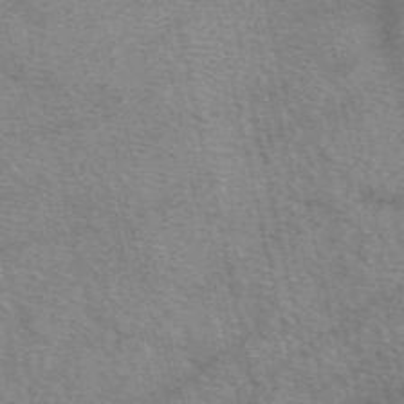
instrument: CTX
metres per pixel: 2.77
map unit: eAb
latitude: 50.5167
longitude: 113.8045
